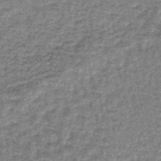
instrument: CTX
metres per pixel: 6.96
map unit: lHb
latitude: -44.0094
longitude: 66.3873
